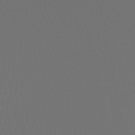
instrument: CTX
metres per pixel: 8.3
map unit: HNhu
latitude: -47.2565
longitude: 97.7100
